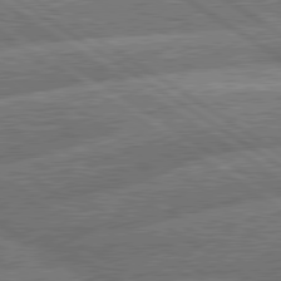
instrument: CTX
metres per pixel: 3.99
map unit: lApd
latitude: 79.9906
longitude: -157.3292
